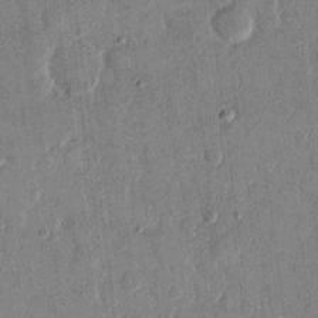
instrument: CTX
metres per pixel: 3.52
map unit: eHh
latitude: 13.6505
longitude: -68.4979
